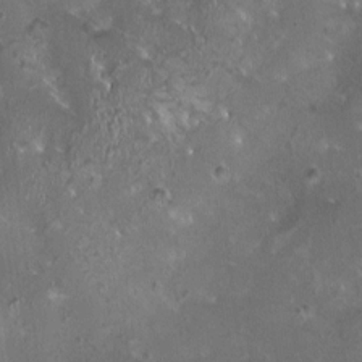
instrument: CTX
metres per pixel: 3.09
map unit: HNhu
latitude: 3.2159
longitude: 3.4076
